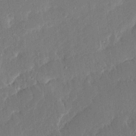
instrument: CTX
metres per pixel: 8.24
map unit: Ave
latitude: 15.7072
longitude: -139.0647
